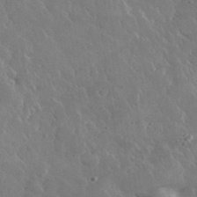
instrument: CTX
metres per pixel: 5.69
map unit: lHvf
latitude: 34.2522
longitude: -87.6316
